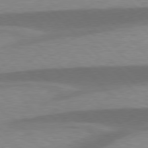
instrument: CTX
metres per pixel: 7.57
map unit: lApd
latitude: 77.7260
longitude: -59.3293
